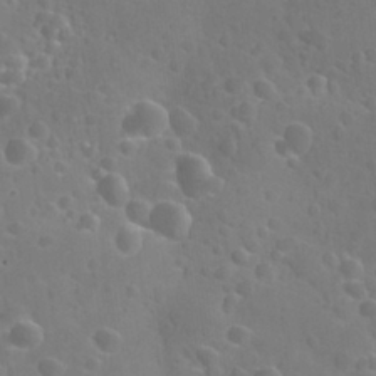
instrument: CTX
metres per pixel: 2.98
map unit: Nhu
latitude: 27.2915
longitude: -55.9717
